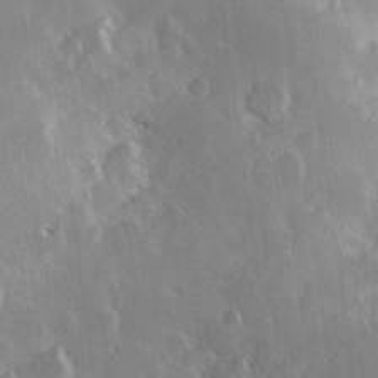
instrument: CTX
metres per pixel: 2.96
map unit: Hve
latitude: 23.4993
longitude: 147.3132
